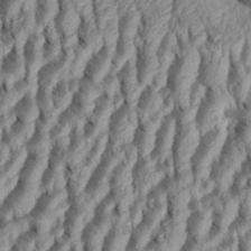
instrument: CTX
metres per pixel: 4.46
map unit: Aa
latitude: 34.2333
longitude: -137.0459
